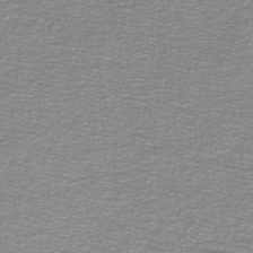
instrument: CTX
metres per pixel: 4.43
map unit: lHb
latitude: -44.0094
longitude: 56.7085
